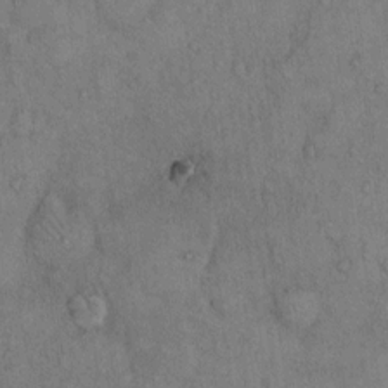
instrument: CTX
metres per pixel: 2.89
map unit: Hto
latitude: 11.4616
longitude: -59.5938
